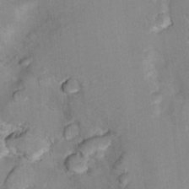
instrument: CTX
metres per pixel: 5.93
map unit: Hto
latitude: 8.2334
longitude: -30.2334
